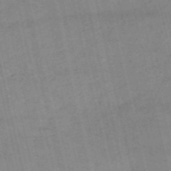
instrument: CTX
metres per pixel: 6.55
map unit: HNb
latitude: -53.7099
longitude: -40.9324
